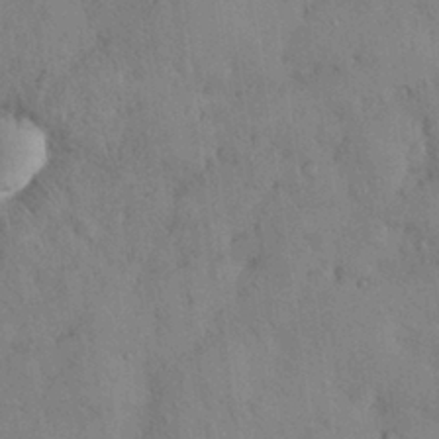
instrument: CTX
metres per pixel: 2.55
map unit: Nhu
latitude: 27.9717
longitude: -70.0255
